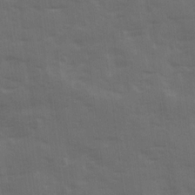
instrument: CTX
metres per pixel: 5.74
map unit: Ave
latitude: 19.0647
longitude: -130.7625
